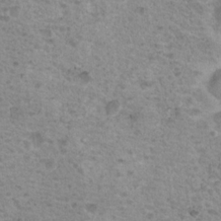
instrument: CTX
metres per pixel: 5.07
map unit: Nhu
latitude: 18.5734
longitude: -31.0459
